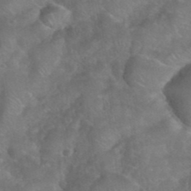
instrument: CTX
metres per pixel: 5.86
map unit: eHh
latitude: 39.6316
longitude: -58.5735
